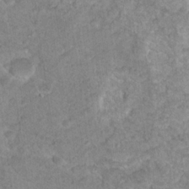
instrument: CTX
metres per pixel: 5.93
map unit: Nhu
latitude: 17.1781
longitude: -31.4238
